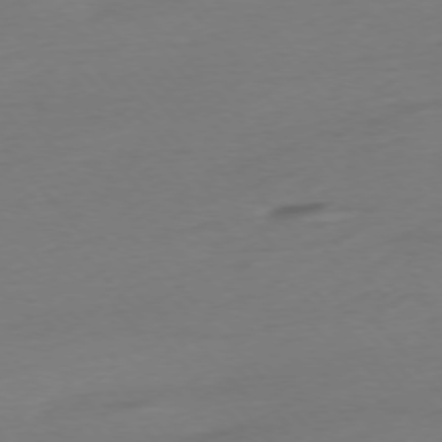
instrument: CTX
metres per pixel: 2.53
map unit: Ap
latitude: -75.8423
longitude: -71.4048
